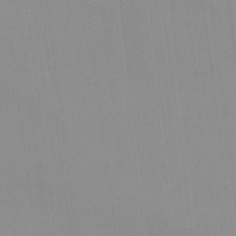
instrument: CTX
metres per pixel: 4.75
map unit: Nhu
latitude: 22.6301
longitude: -62.9514
